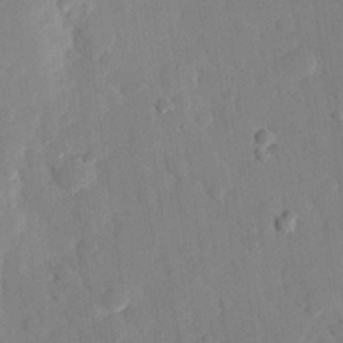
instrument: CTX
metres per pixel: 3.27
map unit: eHh
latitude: 26.8569
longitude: -79.6127
